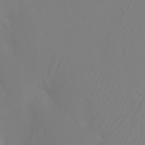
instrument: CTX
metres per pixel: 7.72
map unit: Htu
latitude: -12.5385
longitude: -47.9339
